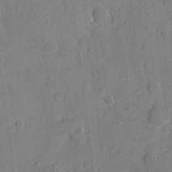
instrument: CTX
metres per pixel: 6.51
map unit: eHh
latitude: 7.0269
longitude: -66.3467
